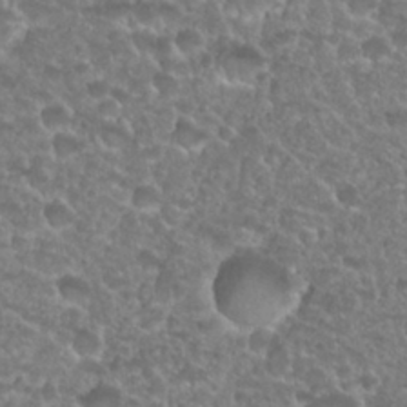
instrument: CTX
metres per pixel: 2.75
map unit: Nhu
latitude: 27.6316
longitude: -52.4790
